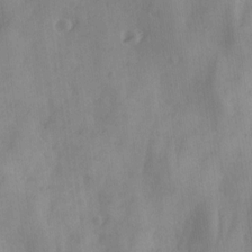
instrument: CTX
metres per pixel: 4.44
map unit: Ave
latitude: 18.8380
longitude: -131.7450
